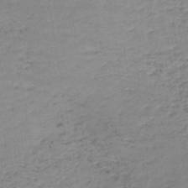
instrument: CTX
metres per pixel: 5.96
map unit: lHb
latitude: -44.1795
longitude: 59.2942
